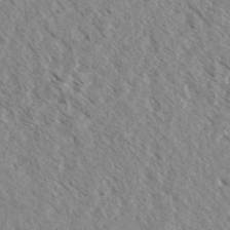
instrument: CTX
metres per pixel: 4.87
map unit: eHh
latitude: 34.6868
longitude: -140.2711
